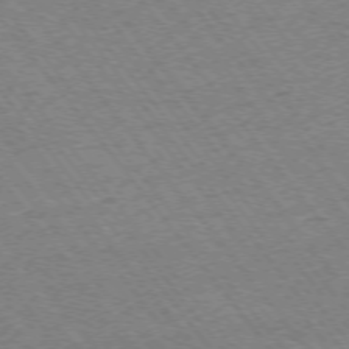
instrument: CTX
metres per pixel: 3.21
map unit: Ap
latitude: -74.8975
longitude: -82.0822
